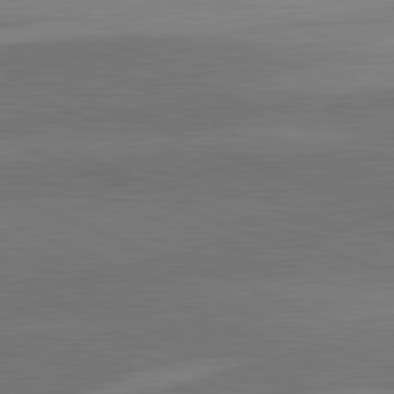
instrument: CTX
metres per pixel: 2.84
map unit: lApd
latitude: 82.2522
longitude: 138.1039
